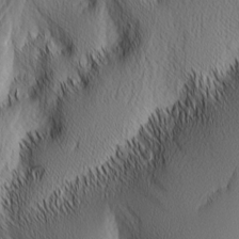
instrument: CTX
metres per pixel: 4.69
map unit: Nhu
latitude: -6.6518
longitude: -151.8394
